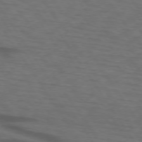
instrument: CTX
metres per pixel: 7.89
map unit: lApd
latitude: 74.0822
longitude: -74.5735
